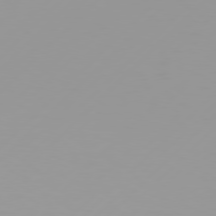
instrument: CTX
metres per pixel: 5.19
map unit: Hpe
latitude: 77.8016
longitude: -138.7057
